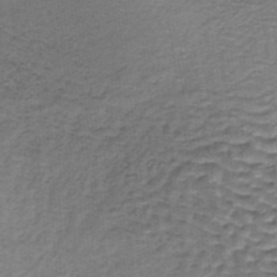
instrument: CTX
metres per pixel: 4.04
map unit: lHb
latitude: -36.7274
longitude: 60.6141
